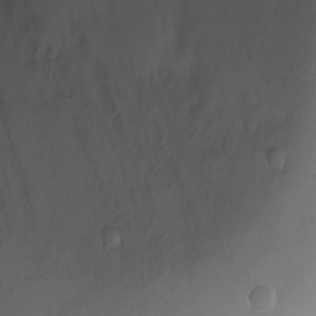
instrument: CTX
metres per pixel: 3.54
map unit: Ht
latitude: -3.8422
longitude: -29.0458
